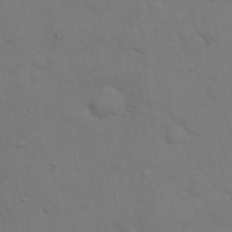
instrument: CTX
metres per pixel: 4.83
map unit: eHh
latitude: 18.3278
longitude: -63.0081
